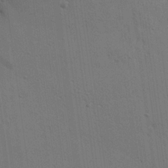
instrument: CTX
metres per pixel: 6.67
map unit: Aa
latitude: 22.3845
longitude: -140.5356
